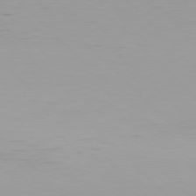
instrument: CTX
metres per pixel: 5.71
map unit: Hpe
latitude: 77.3292
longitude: -171.3293
